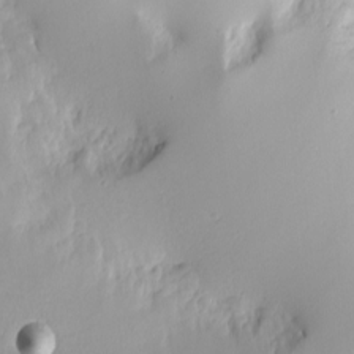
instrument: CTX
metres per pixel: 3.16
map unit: eHh
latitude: -8.0094
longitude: -69.9150
